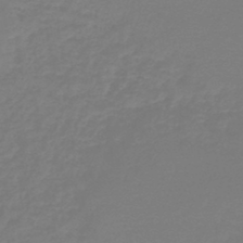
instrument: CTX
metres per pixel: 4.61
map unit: lHb
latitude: -45.9745
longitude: 65.9745
